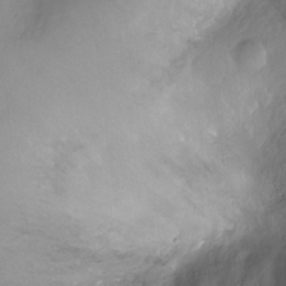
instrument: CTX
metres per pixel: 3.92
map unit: Hto
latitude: -13.2943
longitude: -40.8191
